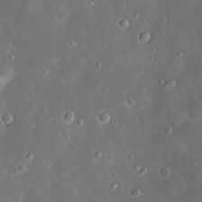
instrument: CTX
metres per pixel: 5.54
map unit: Hve
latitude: -11.0675
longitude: 174.9541
